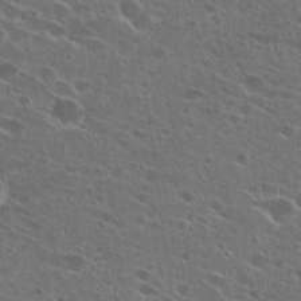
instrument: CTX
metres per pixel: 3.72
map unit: Hto
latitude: 26.2901
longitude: -45.1781
